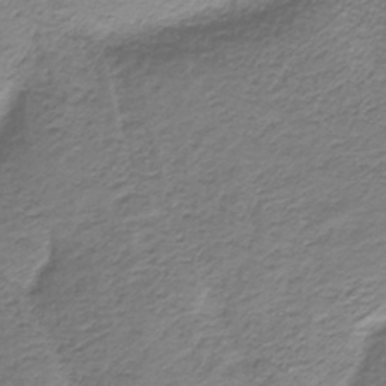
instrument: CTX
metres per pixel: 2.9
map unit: HNb
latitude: -37.5777
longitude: 53.8800
